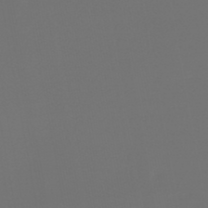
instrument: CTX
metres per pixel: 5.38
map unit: lHb
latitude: -43.8800
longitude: 63.6155
